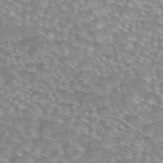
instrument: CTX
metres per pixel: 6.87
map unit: eAb
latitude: 44.1389
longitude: 103.9367
